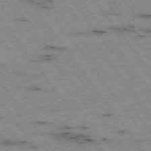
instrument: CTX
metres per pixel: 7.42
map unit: Hpe
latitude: -74.7652
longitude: 4.2739
